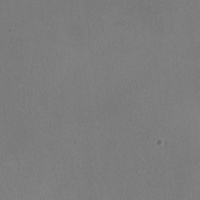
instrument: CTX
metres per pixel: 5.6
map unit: HNhu
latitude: -1.7100
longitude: -0.5168
